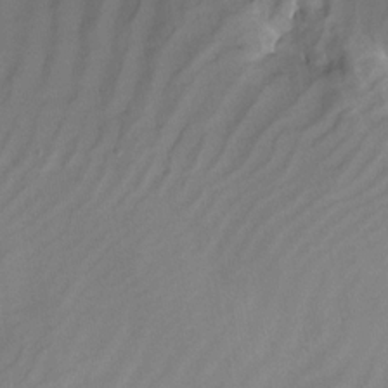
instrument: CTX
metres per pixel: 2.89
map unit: Nhu
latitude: -15.3321
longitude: -53.6694
